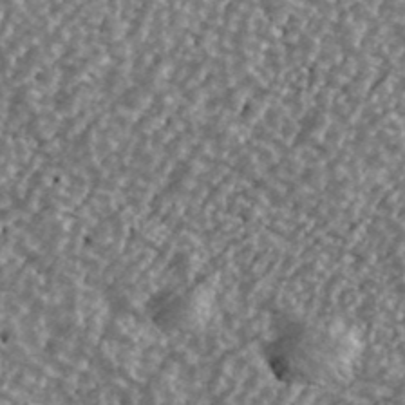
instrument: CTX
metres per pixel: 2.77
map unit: Ave
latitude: 40.4223
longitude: -111.6883
